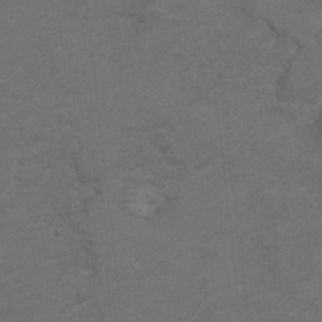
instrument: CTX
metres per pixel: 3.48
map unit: Hto
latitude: 8.3656
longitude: -35.2537
